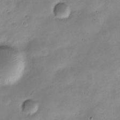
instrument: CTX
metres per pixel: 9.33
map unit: Nve
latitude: -23.6911
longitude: 105.8422
